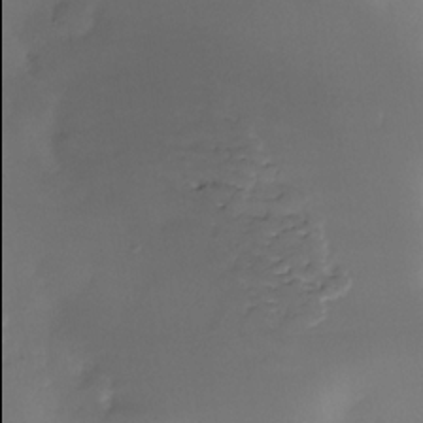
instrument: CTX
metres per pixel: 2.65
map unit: Nhe
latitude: -35.0297
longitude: -117.9906
